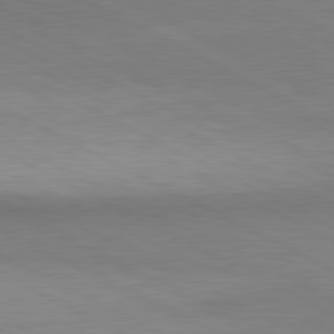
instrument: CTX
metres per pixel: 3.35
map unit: lApd
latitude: 80.7813
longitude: 139.6155
